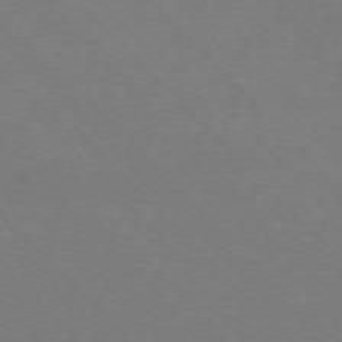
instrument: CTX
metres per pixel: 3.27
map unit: Ap
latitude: -75.9367
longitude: -82.6490
